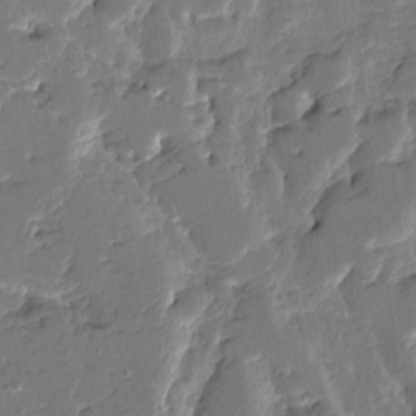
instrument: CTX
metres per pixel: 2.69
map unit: HNhu
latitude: 6.2522
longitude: -5.6883
